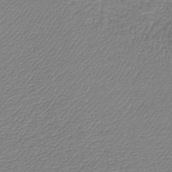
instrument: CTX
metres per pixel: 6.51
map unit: lHb
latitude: -41.4832
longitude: 61.6155
